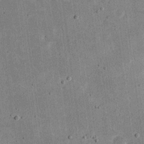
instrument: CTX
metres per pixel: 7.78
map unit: eHh
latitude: 20.7058
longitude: -71.4048
